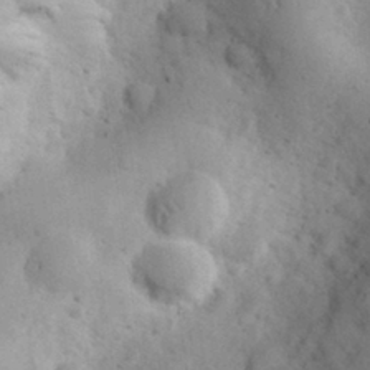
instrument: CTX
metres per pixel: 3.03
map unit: eHh
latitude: 30.6302
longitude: -70.8191
